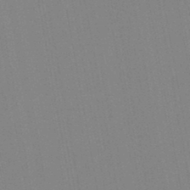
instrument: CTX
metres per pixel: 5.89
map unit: lHb
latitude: -44.7652
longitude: 63.4076
